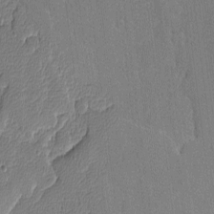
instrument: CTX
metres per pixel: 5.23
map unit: lAvf
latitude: -8.7274
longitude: -113.8772
